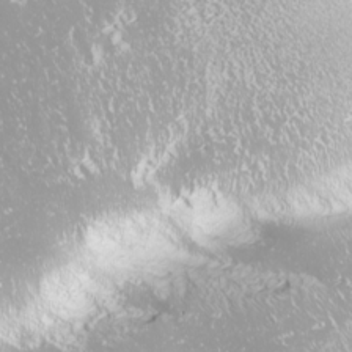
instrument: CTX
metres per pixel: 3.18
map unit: Nhu
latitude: -9.2754
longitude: -70.2333
